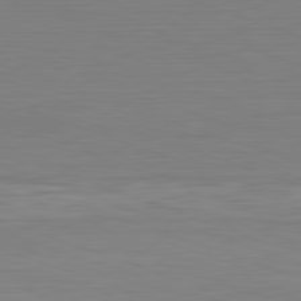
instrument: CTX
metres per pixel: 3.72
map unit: Hpe
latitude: -82.3684
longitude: 10.1417
